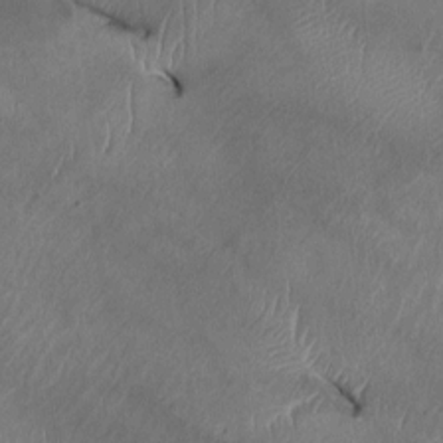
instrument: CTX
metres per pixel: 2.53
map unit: HNhu
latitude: -1.4077
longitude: -7.7639
